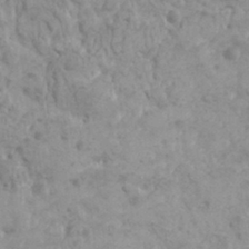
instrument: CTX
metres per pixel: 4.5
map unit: HNhu
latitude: -0.2551
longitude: 1.8801
